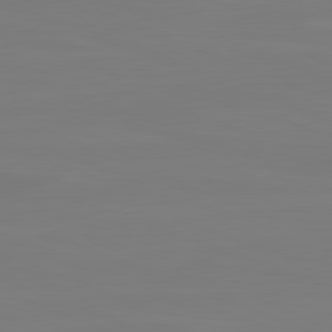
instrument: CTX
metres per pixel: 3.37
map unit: lApd
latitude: 82.2900
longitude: 146.1039
